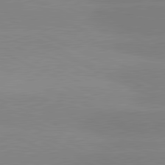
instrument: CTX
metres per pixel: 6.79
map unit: lApd
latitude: 81.4237
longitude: -151.5182
